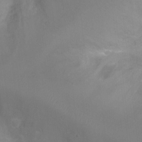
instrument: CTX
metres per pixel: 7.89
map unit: Ht
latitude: -5.1053
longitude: -28.5546
